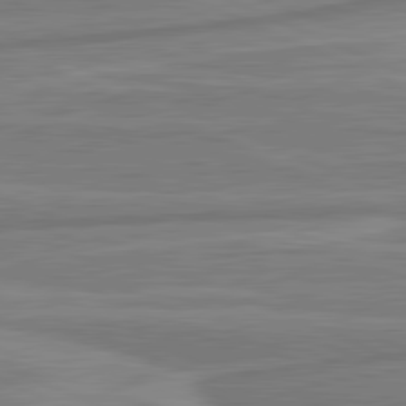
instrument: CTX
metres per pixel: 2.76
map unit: lApd
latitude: 81.7639
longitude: -175.5182
